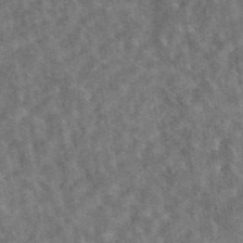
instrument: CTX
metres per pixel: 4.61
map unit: eAb
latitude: 44.7435
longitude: 116.2361
